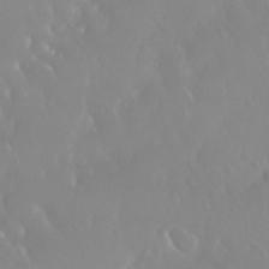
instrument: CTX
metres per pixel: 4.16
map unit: Nhu
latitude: 30.0822
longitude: -57.8205
